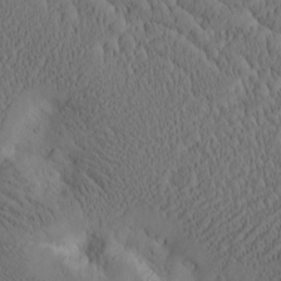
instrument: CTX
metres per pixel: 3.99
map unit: Htu
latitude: -4.2739
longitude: 173.4454
